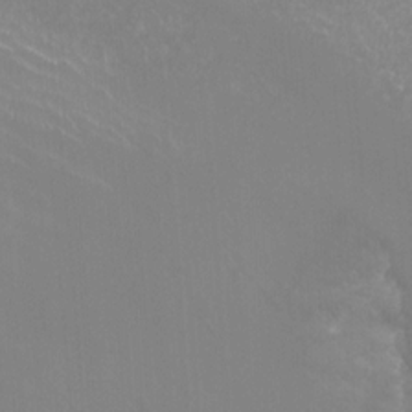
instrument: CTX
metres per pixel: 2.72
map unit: Htu
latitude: -11.4643
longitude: -71.9150
